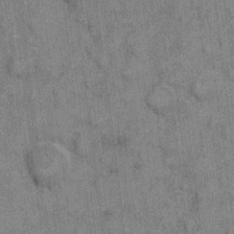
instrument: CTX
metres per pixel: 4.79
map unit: eHh
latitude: 6.7624
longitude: -64.5168
